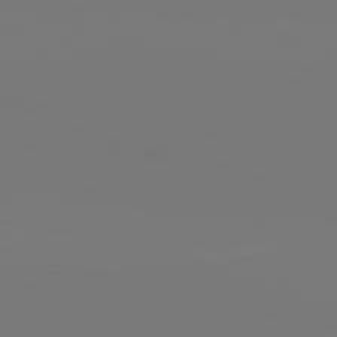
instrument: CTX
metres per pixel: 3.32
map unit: lApd
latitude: 82.0255
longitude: 145.3321
